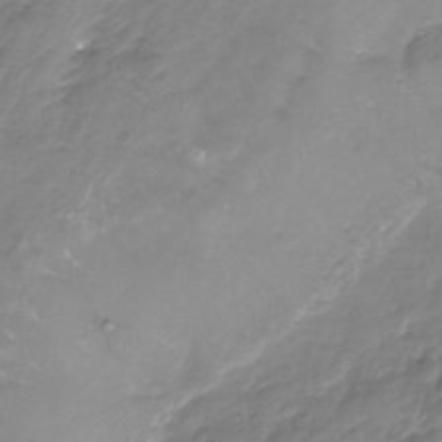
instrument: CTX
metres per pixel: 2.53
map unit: Nhu
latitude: -23.7667
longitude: -56.8946
